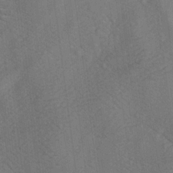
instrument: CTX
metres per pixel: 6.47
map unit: lAa
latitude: 19.1403
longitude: -139.3671
